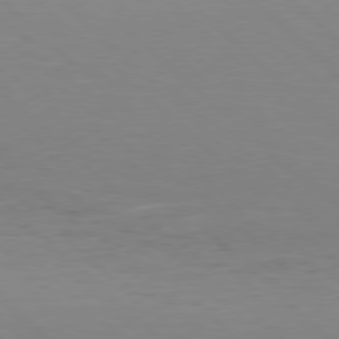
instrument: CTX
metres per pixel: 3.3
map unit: Hpe
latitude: 77.8961
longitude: -125.3292
